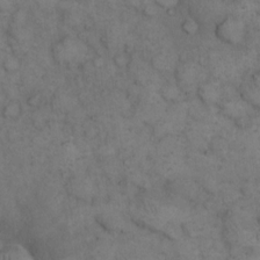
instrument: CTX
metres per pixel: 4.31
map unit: eHh
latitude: 14.8002
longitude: -64.7624
